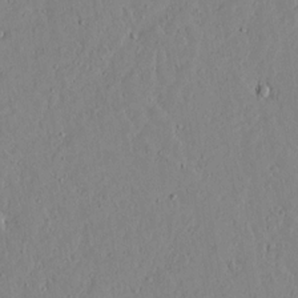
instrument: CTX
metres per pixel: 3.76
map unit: lAvf
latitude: 16.6868
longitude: -126.2712
